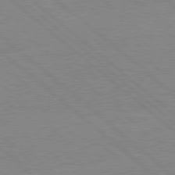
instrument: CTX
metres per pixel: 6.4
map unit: Hpe
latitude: 78.1389
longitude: -123.5182
